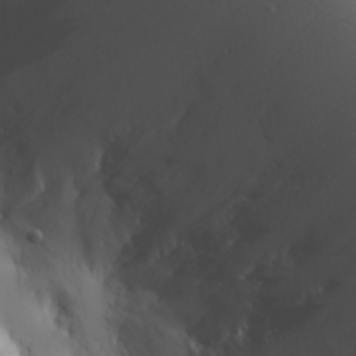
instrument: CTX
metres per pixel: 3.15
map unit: Aa
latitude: 24.9513
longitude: -127.0459
